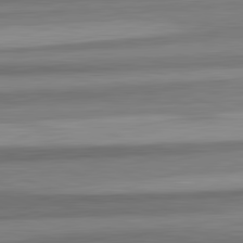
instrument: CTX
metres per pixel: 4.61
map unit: lApd
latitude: 82.6868
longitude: 178.2550
